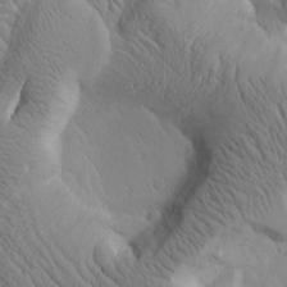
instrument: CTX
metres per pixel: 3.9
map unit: Htu
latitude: 1.1214
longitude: 175.1431
